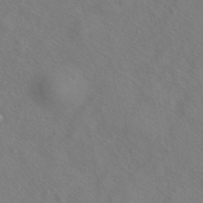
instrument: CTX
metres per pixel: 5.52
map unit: ANa
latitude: 43.9717
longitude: 27.4643
